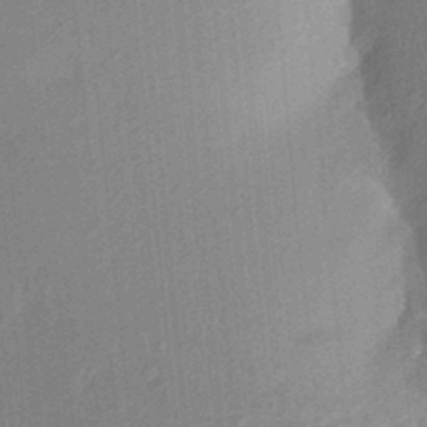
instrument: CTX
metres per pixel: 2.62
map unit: Aa
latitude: 23.3482
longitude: -150.5356
